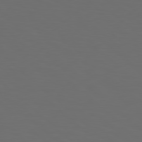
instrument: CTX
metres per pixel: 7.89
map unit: Hpe
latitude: 78.5357
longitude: -175.8583
